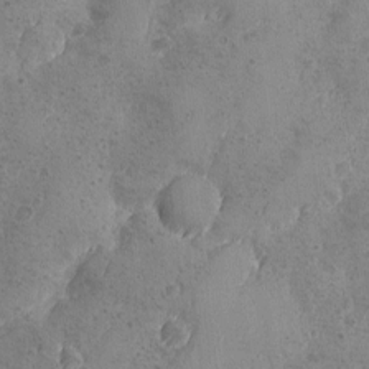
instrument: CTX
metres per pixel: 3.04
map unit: Ave
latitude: -8.4251
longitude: -118.7057
